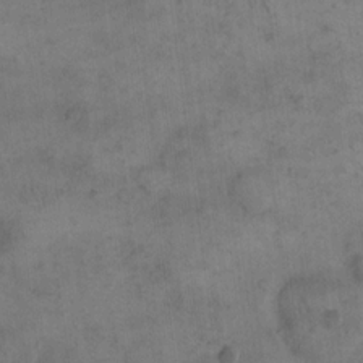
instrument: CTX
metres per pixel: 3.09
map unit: eHh
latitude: 14.9892
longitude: -66.9513
